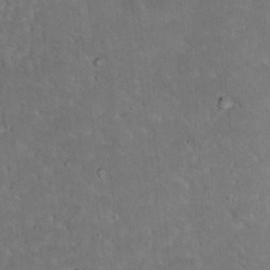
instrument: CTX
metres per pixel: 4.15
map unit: Ht
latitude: 15.5560
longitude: -37.6883
